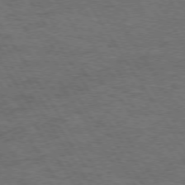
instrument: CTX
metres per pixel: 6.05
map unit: Hpe
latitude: 73.8206
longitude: -143.4804
